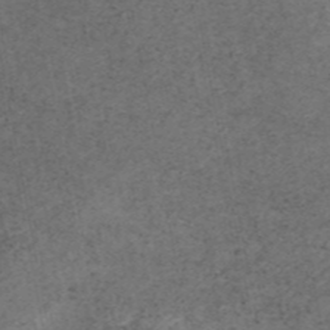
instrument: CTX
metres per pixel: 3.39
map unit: eAb
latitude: 45.1781
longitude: 124.0283
